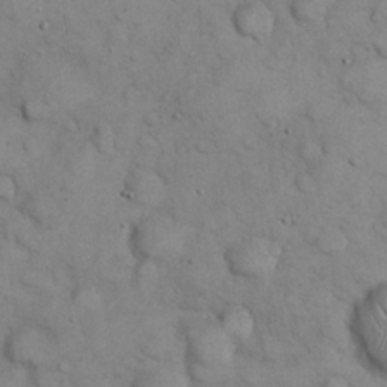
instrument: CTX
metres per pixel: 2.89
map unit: eHh
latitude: 22.3278
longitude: -59.0459
